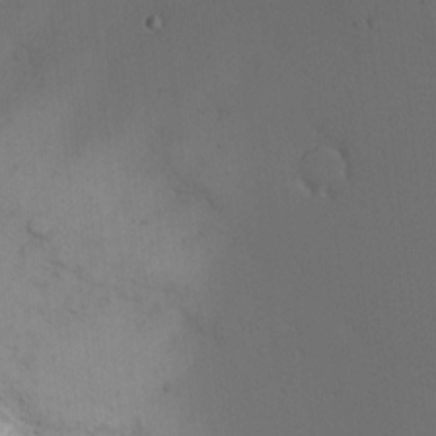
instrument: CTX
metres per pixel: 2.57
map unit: Nhu
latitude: -2.9352
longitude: -73.3482
